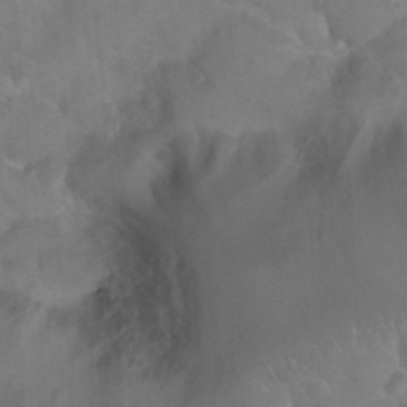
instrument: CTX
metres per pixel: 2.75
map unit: Nhu
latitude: 25.8394
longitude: -57.7638
